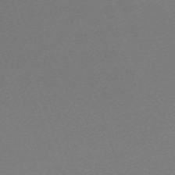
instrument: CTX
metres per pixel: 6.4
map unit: eHh
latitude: -62.4818
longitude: 52.0472
